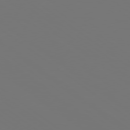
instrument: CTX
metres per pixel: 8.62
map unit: Hpe
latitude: 78.7624
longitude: -175.6694
